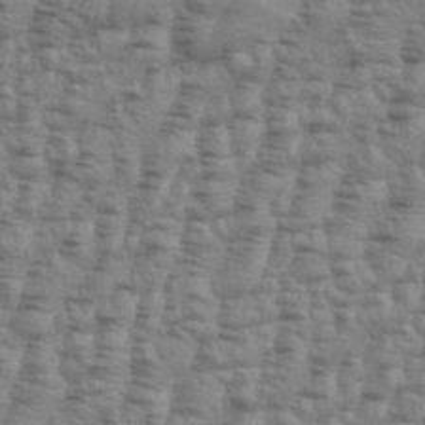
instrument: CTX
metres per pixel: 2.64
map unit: eHh
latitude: 34.9891
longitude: -136.1767
